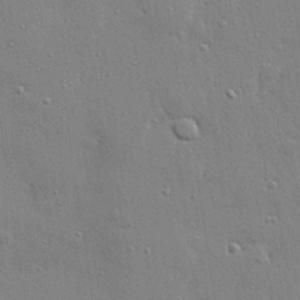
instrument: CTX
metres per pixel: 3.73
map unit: Hve
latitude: 28.7057
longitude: -90.8569
